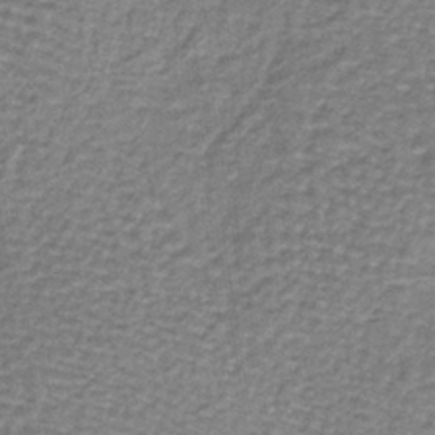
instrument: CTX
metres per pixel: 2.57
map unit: lHb
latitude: -40.3873
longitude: 62.0094
